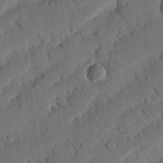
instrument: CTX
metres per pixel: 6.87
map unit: Nhu
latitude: 19.3670
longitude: -78.1767
